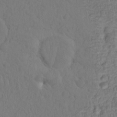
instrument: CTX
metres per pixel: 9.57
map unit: eHh
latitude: -1.3321
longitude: 15.1054
